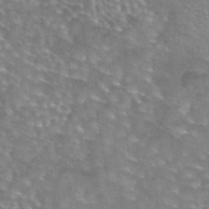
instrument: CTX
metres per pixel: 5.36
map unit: eAb
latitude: 44.8380
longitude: 104.1228
